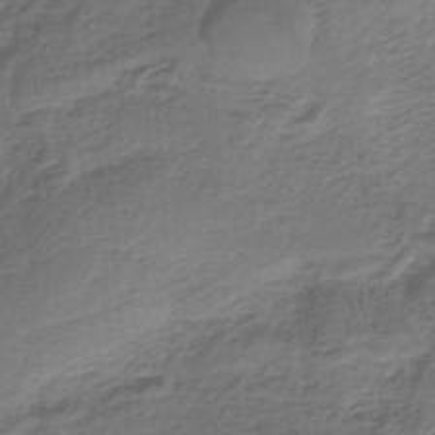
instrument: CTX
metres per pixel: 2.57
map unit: HNb
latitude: -34.7841
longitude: 59.8233
